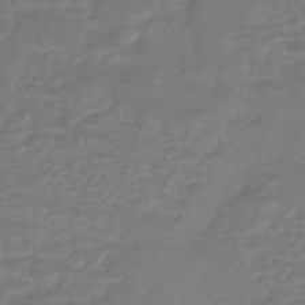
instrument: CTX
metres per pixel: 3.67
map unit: HNhu
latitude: -47.0864
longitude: 95.8989
